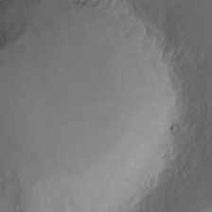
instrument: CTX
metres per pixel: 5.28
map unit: eHh
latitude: 17.2348
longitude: -73.6127
